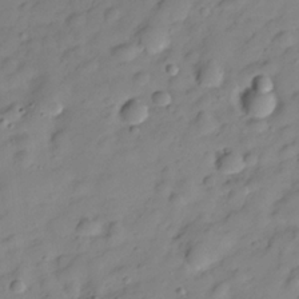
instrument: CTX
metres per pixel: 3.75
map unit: Hve
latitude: -28.5385
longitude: 93.2943
